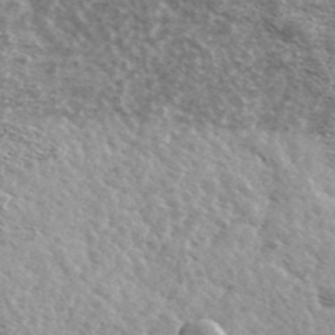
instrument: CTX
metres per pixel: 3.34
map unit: Ave
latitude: 39.0269
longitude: -108.5167
